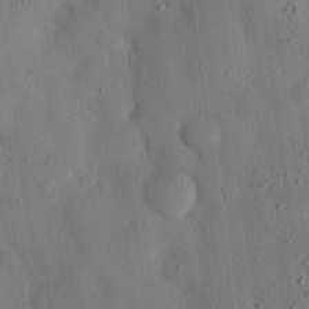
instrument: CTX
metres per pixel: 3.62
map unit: eHh
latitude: 26.7435
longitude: -76.6490
